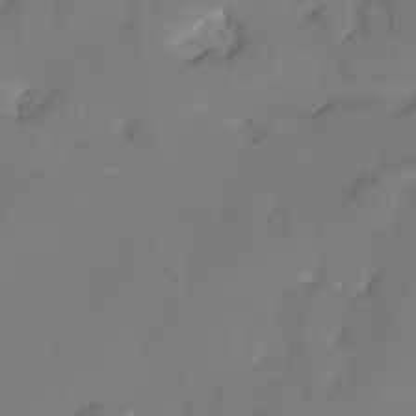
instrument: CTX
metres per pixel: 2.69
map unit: eHh
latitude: -23.4266
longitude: 14.9353
